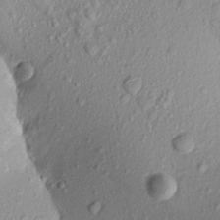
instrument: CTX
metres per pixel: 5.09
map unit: Aa
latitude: 17.7450
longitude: -146.8380
